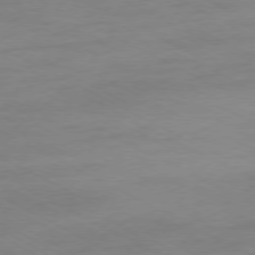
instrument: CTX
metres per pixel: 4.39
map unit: Ap
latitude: -77.6911
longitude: -74.5168
